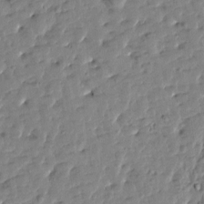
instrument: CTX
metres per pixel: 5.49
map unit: Htu
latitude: 1.0080
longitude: 179.9178
